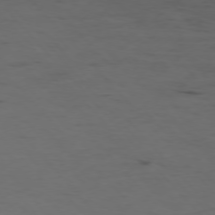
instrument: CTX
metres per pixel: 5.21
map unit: Hpe
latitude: -76.8597
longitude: -19.1403
